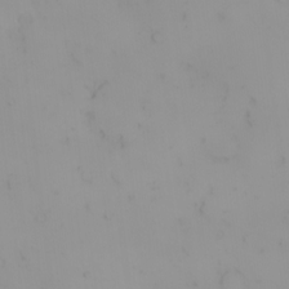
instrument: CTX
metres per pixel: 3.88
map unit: eHh
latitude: -1.4455
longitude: 20.1605
